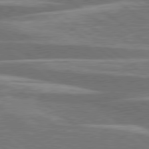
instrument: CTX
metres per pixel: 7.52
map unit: lApd
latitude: 79.1970
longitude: -91.6127
